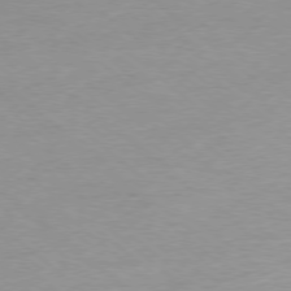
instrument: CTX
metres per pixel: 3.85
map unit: Hpe
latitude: -78.3873
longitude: -19.8772
